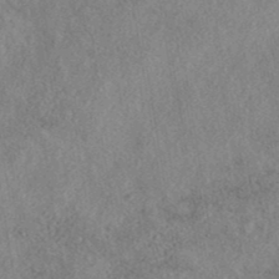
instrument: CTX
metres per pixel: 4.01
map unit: eAb
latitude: 38.7246
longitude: 112.5385
